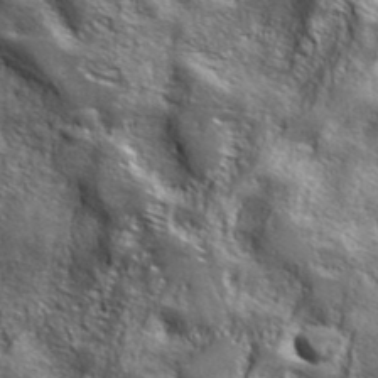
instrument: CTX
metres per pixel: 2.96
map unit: ANa
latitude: 39.5560
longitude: -90.5357
